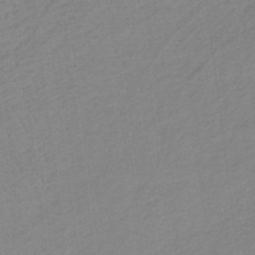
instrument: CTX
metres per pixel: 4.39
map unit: lHb
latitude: -32.4062
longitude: 64.2362
